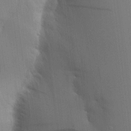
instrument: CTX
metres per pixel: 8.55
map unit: Aa
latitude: 16.2334
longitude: -148.7624
